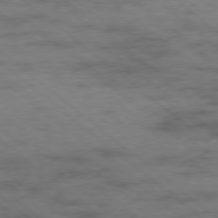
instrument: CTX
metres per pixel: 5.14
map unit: Ap
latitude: -78.6329
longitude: -50.4034
